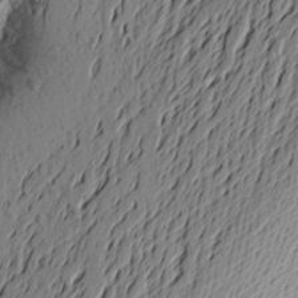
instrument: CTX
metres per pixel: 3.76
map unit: Aa
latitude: 22.9325
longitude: -149.2159
